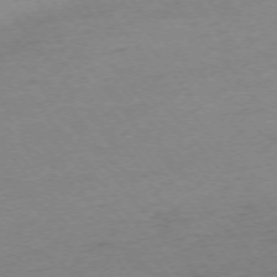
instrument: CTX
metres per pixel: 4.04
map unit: Ap
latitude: -75.1243
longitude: -72.3468
